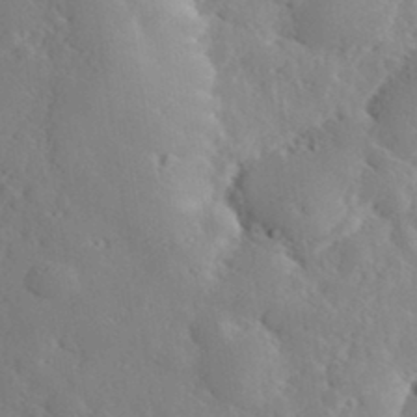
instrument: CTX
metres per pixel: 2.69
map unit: lHvf
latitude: 33.5938
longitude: -82.9891
